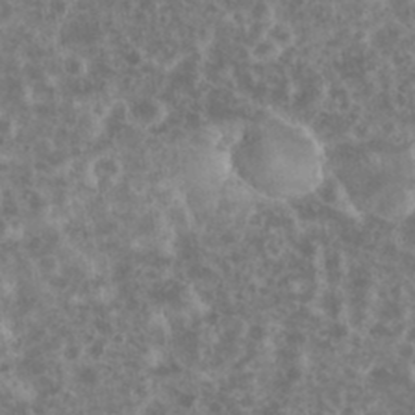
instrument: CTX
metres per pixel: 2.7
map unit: eHh
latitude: 34.5734
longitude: -61.7071
